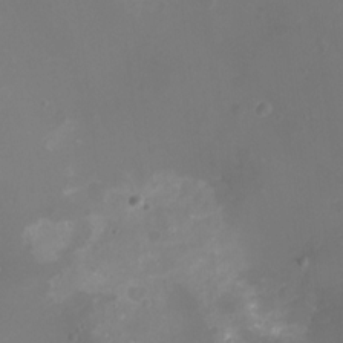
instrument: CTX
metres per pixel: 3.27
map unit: Nhu
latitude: -16.4251
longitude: -56.9702
